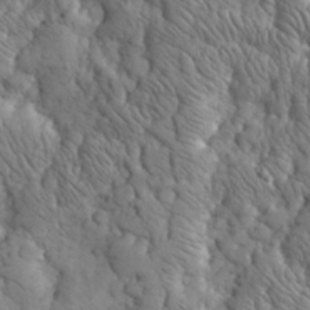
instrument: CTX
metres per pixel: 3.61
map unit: eHh
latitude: 32.2523
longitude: -68.2901
